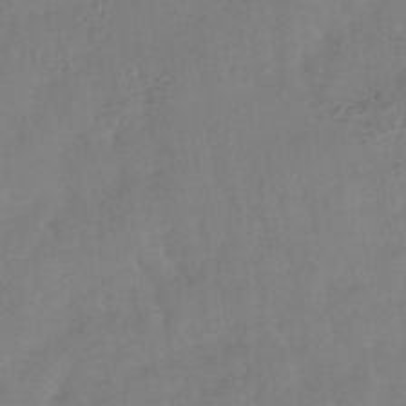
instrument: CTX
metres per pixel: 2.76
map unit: eHb
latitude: -35.1809
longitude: 81.2187
